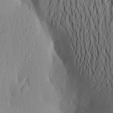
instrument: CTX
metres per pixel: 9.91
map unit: Aa
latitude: 24.6112
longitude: -149.8017
